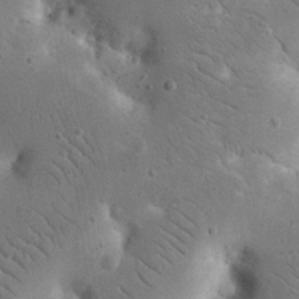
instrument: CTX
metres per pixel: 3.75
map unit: eHh
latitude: 23.8583
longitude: -67.2914
